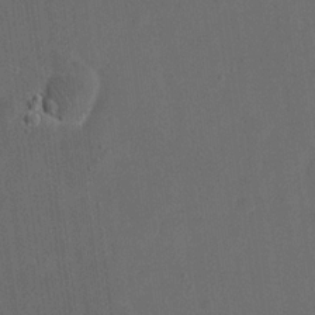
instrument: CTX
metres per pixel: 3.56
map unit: eHh
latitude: 19.3103
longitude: -65.3482
